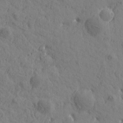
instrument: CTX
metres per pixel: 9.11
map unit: Htu
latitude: -1.2565
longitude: -175.6694
